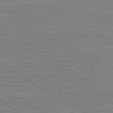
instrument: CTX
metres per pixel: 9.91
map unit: lApd
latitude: 80.7435
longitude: 169.8611
